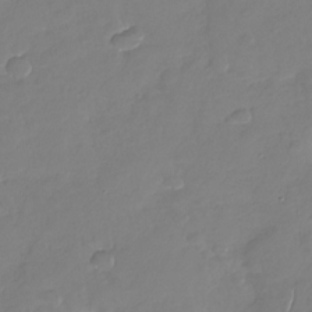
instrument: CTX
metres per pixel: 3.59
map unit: Nhu
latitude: -29.4832
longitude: -61.0647
